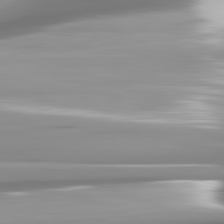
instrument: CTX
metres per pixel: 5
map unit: lApd
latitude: 81.9528
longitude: -142.8947
